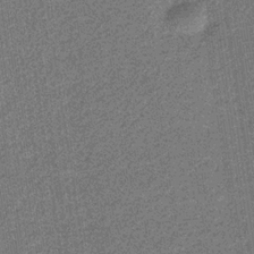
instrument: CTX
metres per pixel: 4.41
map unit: eHb
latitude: -30.7841
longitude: 70.6896
